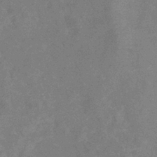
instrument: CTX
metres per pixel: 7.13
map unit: eHb
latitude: -38.4062
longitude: 77.1053
